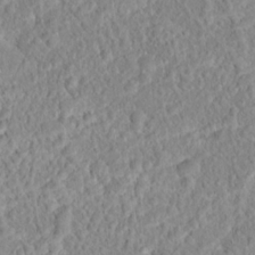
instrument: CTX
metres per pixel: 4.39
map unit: Hto
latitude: 16.2334
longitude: -41.2159
